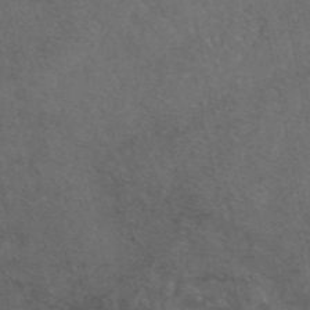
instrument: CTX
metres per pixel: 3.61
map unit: eAb
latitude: 47.2537
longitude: 111.5588
